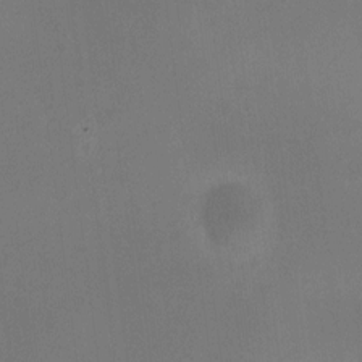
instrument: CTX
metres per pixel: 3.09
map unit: HNhu
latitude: 7.6505
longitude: 8.9164
